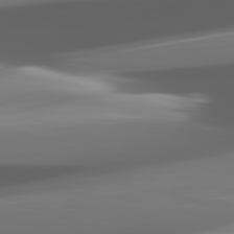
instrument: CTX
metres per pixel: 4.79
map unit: lApd
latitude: 82.2900
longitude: -148.9703
